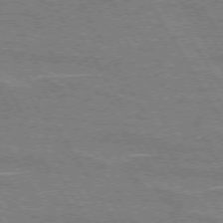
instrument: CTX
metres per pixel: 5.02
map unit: lApd
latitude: 72.8947
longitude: -55.7827
